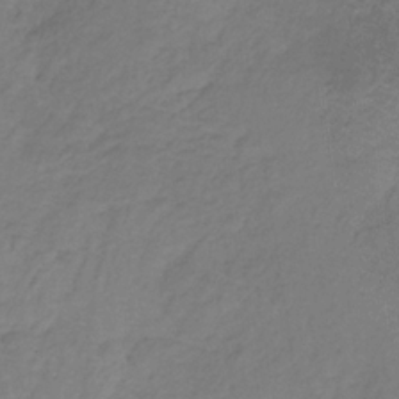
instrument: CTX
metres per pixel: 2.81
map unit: lHb
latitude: -31.1998
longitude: 65.8989
